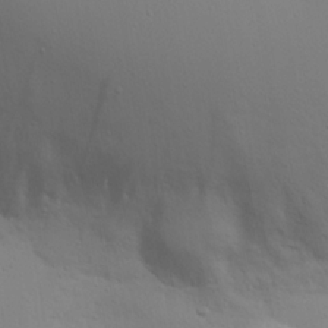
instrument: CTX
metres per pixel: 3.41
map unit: eHh
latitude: 18.0822
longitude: -71.8961
